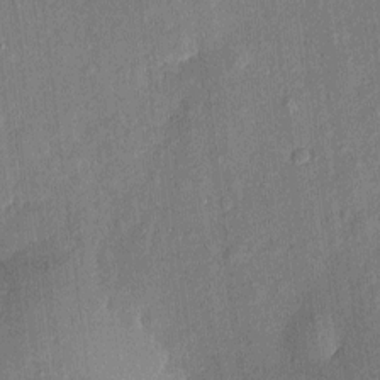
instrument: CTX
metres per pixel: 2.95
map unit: eHh
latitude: 4.7435
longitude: -74.5735
